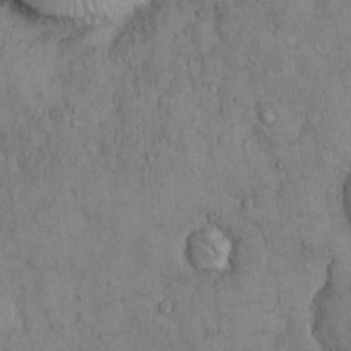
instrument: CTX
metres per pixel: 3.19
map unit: Hto
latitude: 11.4616
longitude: -59.7639
